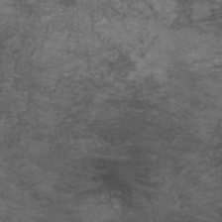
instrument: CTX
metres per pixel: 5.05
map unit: HNb
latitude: -46.0850
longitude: -45.5182
